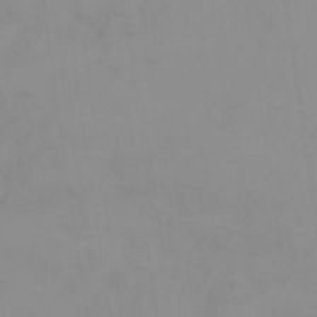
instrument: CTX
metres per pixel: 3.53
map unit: eHh
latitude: 23.8205
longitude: -65.3293
